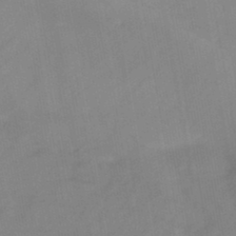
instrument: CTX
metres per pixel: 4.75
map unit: HNb
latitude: -45.5588
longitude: -39.5182
